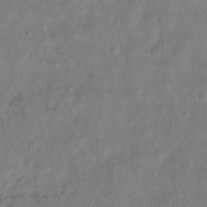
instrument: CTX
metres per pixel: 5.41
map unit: Htu
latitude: -14.6141
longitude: -44.6868
